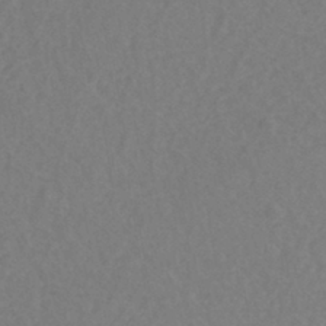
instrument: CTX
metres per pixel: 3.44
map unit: eHh
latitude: -42.8408
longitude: -31.2537
